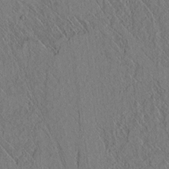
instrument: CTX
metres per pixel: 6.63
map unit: lAvf
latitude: 6.8002
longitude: 158.8974
